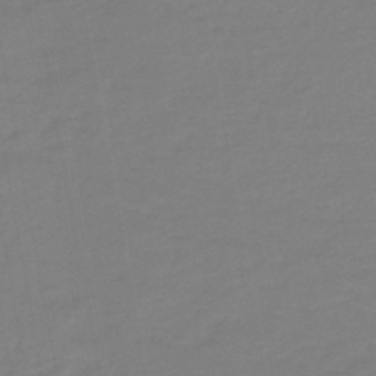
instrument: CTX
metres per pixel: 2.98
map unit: eHb
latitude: -46.0283
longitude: 88.2361
